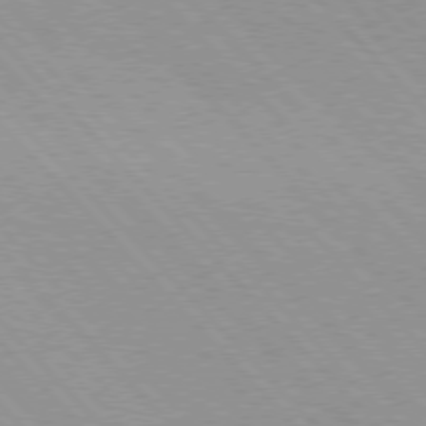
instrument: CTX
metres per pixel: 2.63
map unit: Hpe
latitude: 76.1577
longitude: -154.7435
